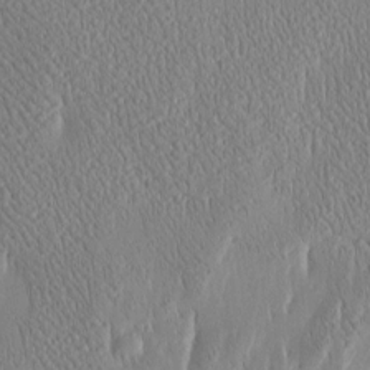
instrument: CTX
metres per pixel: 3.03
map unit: Htu
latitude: -4.8030
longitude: 174.3684
